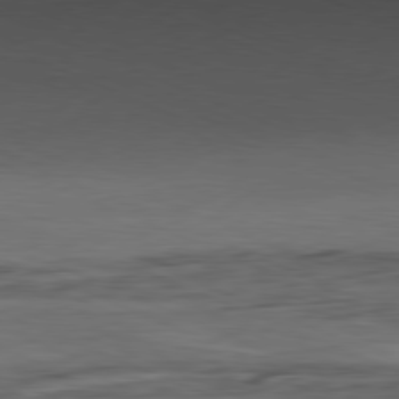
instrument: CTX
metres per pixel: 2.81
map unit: Ap
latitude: -81.4266
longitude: -81.0080
